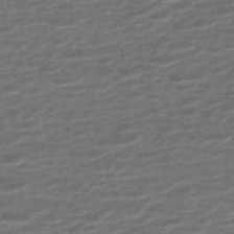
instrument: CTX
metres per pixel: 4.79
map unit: ANa
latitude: -45.1998
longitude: 105.6910
